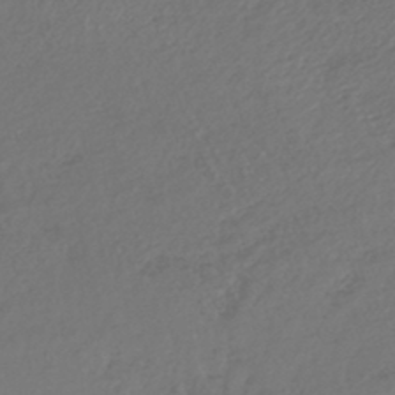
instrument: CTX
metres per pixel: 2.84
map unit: lHb
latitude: -42.8030
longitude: 70.5385
